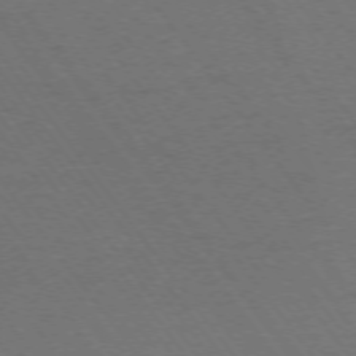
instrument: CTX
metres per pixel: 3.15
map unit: Ap
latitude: -74.5385
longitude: -77.3481
